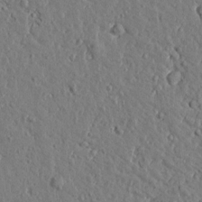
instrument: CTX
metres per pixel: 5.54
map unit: Htu
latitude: 0.7435
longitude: -178.9703
